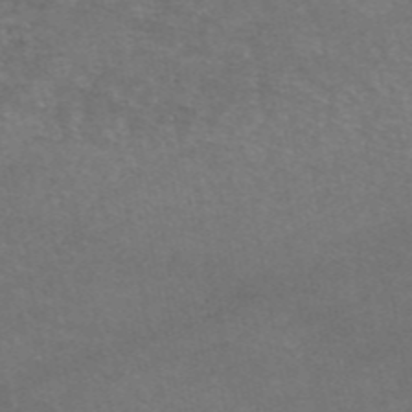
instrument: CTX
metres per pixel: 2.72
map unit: eAb
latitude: 46.9136
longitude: 106.2740
